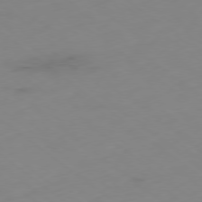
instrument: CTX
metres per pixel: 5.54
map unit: Ap
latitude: -78.9730
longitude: -59.1970
